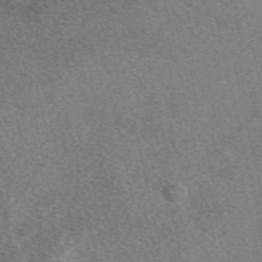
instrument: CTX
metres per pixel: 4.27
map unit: eAb
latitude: 48.4223
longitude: 112.3873
